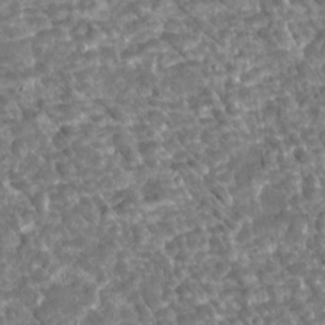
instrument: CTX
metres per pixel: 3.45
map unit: Htu
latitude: 2.2333
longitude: 142.3495
